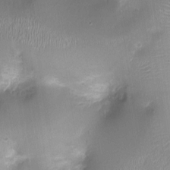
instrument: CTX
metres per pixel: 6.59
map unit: Ht
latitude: -1.4833
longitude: -16.5546
